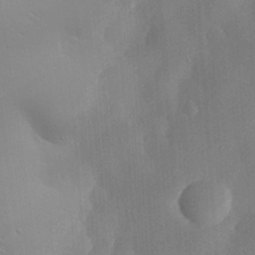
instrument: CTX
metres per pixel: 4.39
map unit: eHh
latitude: 30.3657
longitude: -82.0444
